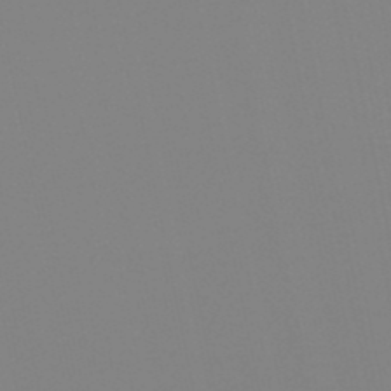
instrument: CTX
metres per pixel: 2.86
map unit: lHb
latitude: -48.8975
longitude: 69.9178
